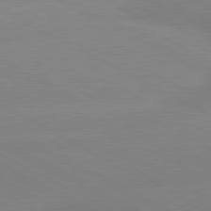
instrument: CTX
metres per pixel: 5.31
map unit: lApd
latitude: 80.5357
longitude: -154.2900
